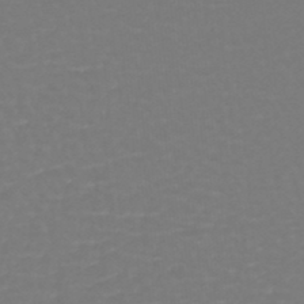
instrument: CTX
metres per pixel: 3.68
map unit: lHb
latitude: -46.7274
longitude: 65.3132
